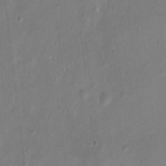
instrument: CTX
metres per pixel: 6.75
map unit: Nhu
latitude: 4.5735
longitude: -16.4223
